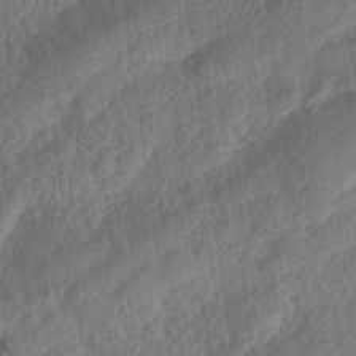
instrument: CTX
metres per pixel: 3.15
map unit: Aa
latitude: 24.5923
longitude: -143.8583
